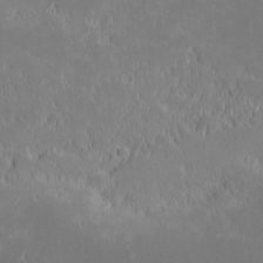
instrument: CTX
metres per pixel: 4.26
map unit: eHh
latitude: -2.0849
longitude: -84.1767
